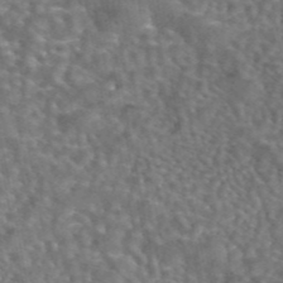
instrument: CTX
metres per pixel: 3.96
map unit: eAb
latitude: 43.7639
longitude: 108.4629
